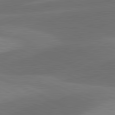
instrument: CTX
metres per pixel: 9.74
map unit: lApd
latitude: 81.3104
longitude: 125.7855
